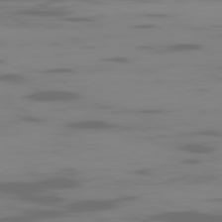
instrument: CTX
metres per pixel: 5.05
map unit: Ap
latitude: -81.2187
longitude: -62.1011
